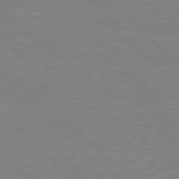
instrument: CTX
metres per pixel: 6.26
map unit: Hpe
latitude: 78.3656
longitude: -123.4804
